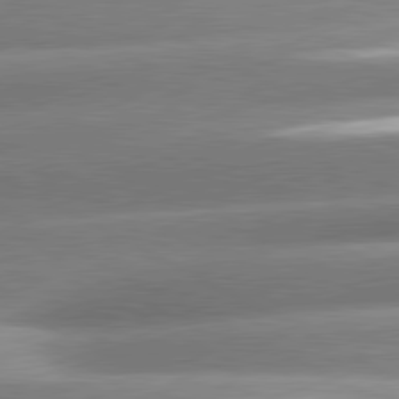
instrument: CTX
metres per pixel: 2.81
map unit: lApd
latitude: 80.7813
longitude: -158.2712
